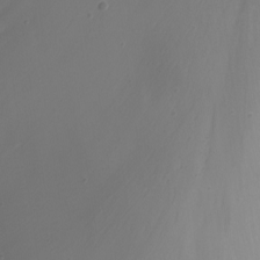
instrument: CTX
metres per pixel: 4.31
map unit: Nhu
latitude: -8.2739
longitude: -81.5371
